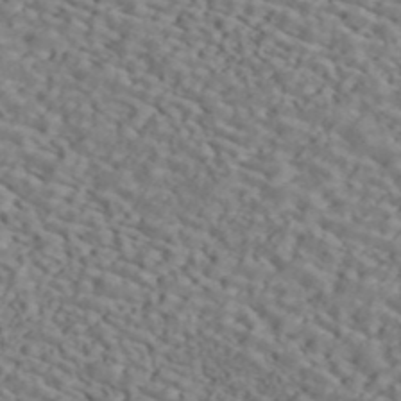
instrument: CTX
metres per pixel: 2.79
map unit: ANa
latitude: 44.9514
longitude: 37.6344
